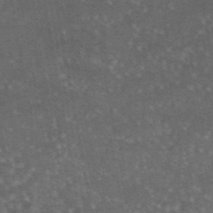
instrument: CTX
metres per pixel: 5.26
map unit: eAb
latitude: 45.0269
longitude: 115.9745
